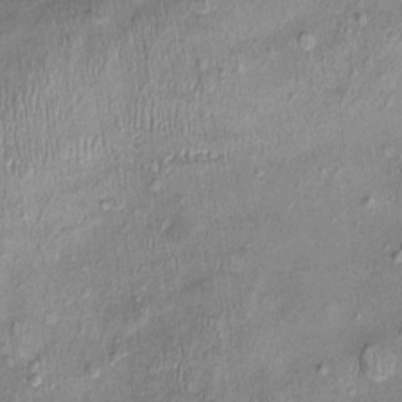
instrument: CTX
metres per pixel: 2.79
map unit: Nhu
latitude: -0.2929
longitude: -14.7058
